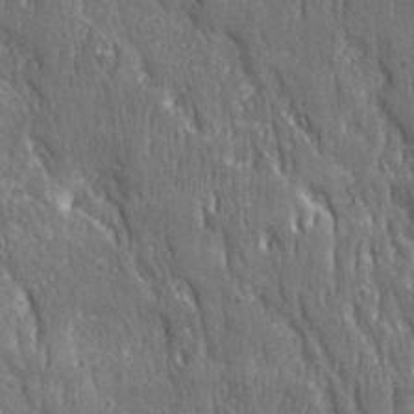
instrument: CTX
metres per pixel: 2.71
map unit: Ave
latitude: 22.4034
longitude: -134.7435
